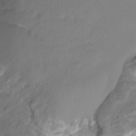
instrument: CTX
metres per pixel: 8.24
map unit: HNhu
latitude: -27.0486
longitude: 74.9920
